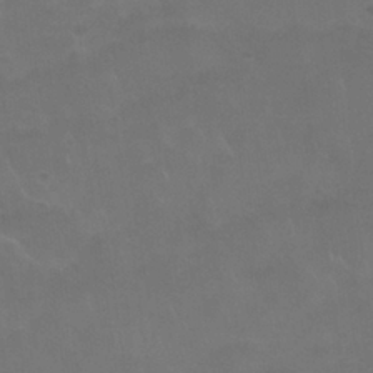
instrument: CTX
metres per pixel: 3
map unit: Nhu
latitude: 26.5357
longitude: -54.0822
